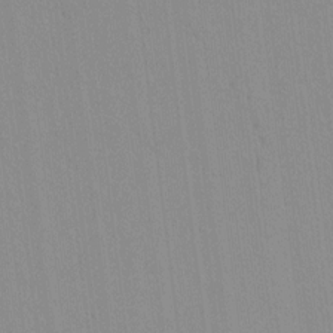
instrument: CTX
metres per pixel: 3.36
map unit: lAvf
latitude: 8.3656
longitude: 167.2754
